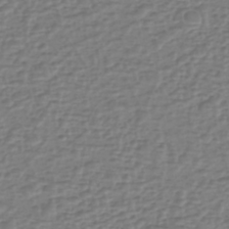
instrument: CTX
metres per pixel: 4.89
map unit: eHh
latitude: -40.1795
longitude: -28.3845
